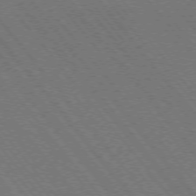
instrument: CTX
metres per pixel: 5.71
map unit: Hpe
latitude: -76.3117
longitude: -16.9892
